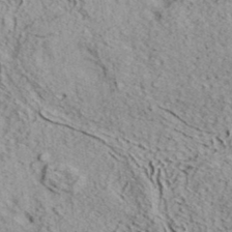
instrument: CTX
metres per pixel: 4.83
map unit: eHh
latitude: 37.0837
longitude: -80.3467
